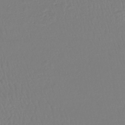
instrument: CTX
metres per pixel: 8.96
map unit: lHb
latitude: -42.1038
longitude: 71.6344
